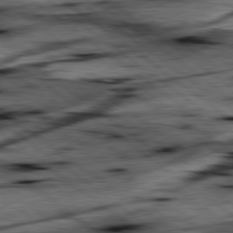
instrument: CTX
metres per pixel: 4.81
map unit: lApd
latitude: 79.6127
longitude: -47.9150
